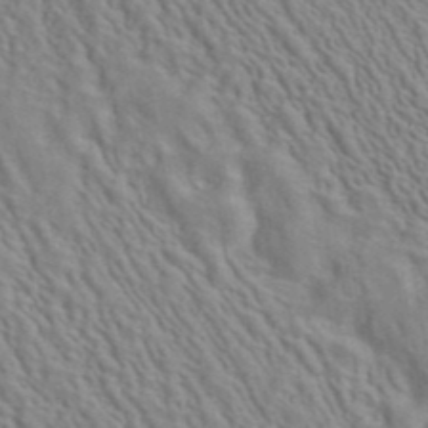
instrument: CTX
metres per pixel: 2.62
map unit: ANa
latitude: 40.7813
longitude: 29.1998
